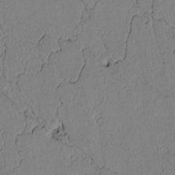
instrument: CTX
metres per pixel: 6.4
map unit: lAvf
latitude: 5.4237
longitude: 166.4062
